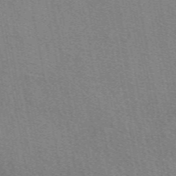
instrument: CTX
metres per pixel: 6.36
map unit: eAb
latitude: 50.8380
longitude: 115.6911
